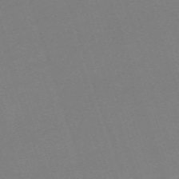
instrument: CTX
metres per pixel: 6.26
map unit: eHh
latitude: -62.5762
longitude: 50.4629
